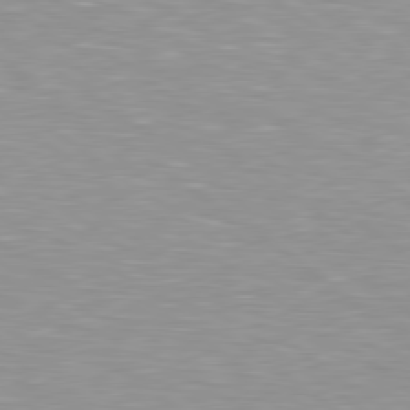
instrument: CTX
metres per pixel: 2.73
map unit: Hpe
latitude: 79.1970
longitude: -153.7639
